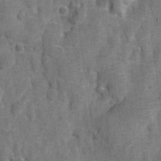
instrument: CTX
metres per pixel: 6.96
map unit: Nve
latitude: -25.4643
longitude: 105.5588
